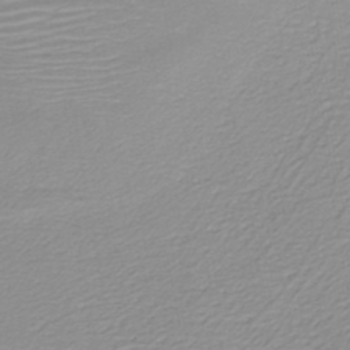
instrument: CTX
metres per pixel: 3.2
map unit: HNb
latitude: -45.8989
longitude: -43.5560
